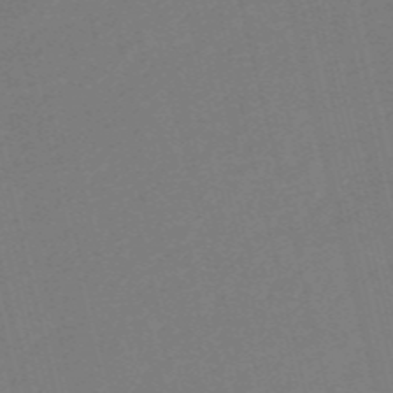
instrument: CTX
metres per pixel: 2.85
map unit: HNb
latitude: -55.6911
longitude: -39.4426
